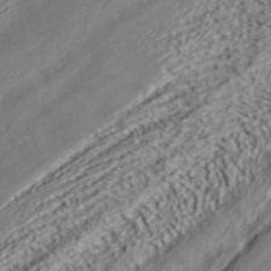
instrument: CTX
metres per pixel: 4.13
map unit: ANa
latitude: 40.9513
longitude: 54.6141
